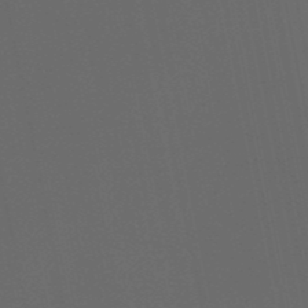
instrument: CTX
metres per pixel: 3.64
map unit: lHb
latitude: -50.1039
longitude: 75.5022
